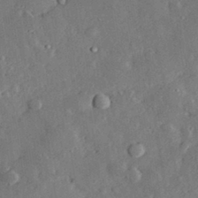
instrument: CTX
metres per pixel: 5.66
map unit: lHvf
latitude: 32.3278
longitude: -83.5938
